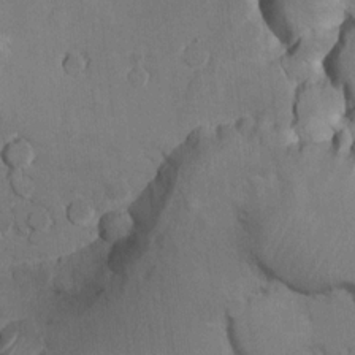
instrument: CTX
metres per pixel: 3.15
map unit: Hto
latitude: 14.9703
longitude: -30.7058
